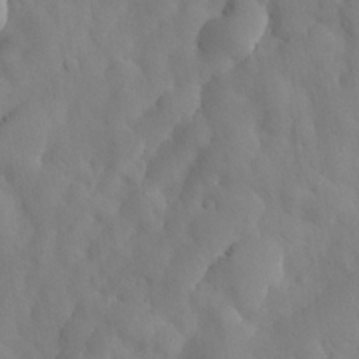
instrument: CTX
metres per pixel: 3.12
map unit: Nhu
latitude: 26.9136
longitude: -72.4790
